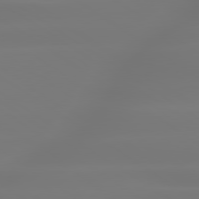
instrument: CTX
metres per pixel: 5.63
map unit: lApd
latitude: 79.6883
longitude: -137.1215
